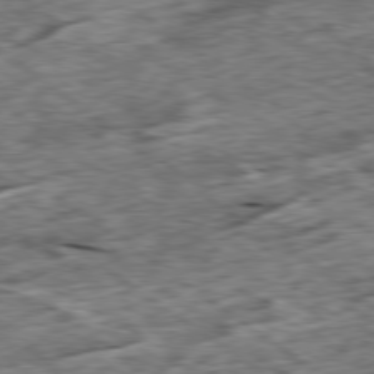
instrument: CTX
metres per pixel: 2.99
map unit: Ap
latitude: -79.5966
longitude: -86.1767
